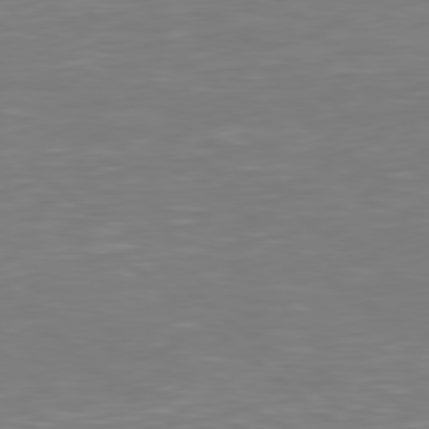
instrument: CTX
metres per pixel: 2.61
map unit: Hpe
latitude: 78.7624
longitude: -123.2537
